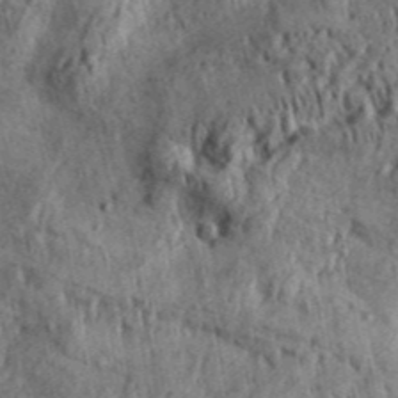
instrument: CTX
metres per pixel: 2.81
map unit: Aa
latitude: 30.7247
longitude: -137.2537
